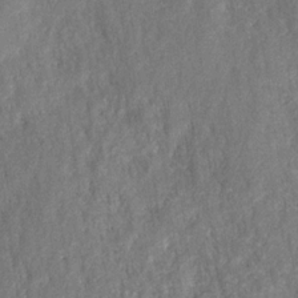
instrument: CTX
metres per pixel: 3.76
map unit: HNhu
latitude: -28.2362
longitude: 74.1795
